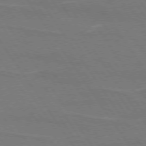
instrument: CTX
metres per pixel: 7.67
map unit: lApd
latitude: 74.3278
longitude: -56.6490
